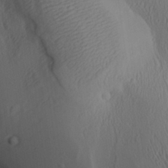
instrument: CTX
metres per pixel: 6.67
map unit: Aa
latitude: 25.2537
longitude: -136.9136
